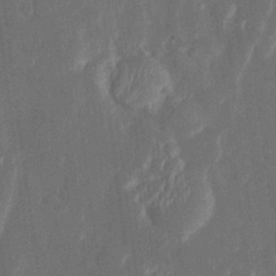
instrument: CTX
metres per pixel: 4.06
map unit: Htu
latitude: 1.3103
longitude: 147.2565
